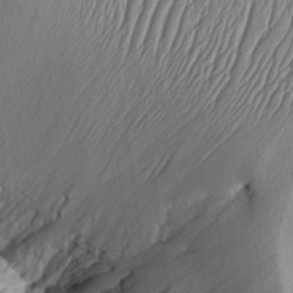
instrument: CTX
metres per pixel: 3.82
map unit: Htu
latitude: -5.7855
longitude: 154.9164
